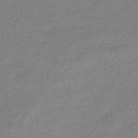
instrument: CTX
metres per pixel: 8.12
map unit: HNhu
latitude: -41.2565
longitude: 94.0661
